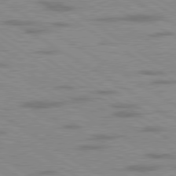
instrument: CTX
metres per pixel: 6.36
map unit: lApd
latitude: 79.6316
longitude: 167.7100
